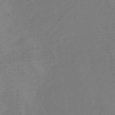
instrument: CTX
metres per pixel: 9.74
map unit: eHb
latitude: -39.2376
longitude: 77.5399
